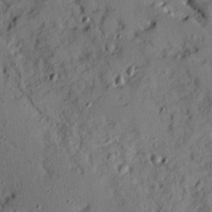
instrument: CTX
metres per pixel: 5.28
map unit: Ave
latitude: 10.1956
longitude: -101.8206
